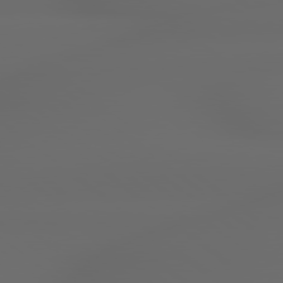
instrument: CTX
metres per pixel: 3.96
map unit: lApd
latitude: 79.0459
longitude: -163.8206
